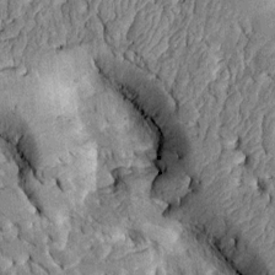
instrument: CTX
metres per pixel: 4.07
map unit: Htu
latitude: -1.9179
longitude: 148.8030
